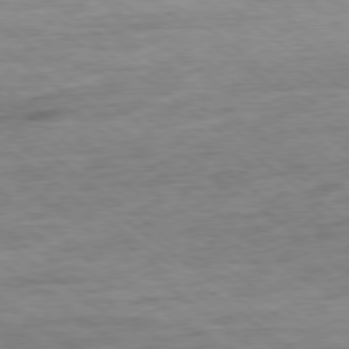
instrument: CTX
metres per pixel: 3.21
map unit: Ap
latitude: -79.0864
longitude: -102.4223
